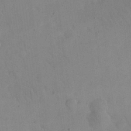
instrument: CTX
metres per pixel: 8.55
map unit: eHh
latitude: 24.9135
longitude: -66.0633
